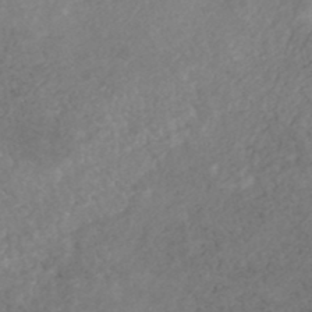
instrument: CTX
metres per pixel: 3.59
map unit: HNhu
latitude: -46.8408
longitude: 97.9367
